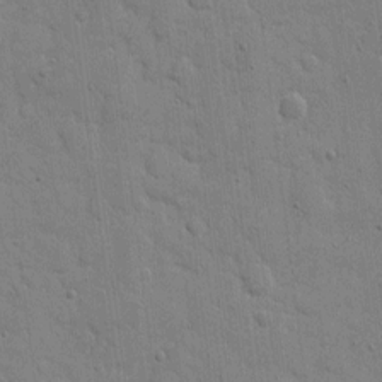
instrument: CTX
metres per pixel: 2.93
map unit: eHh
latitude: 8.4223
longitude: -67.6127
